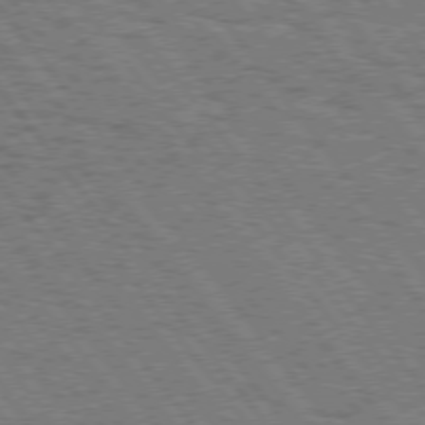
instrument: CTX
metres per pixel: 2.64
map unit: Hpe
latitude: 74.7057
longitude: -135.3292
